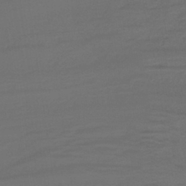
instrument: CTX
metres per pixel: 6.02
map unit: lHb
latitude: -39.7856
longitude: 53.4832
